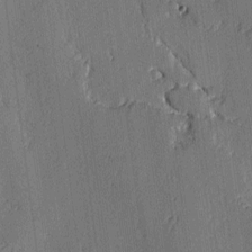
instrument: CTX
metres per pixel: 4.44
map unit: lAvf
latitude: -2.0661
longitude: -108.1011
